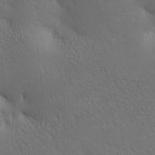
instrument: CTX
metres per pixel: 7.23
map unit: lAa
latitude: -8.2361
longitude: -125.2725
